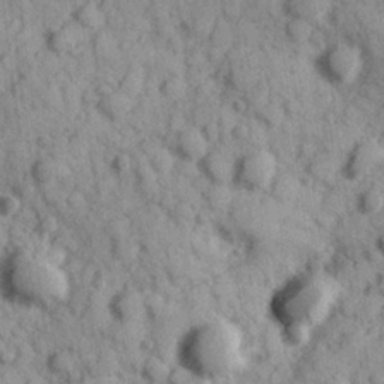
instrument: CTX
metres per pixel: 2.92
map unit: Hve
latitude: 24.8946
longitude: 147.1998
